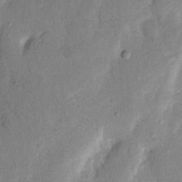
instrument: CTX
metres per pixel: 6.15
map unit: Nhu
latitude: 19.6505
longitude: -74.7435
